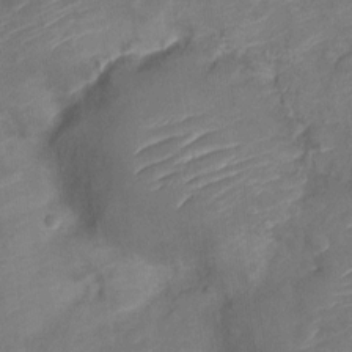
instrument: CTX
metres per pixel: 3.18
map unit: Nve
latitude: -19.6911
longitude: 107.6533
